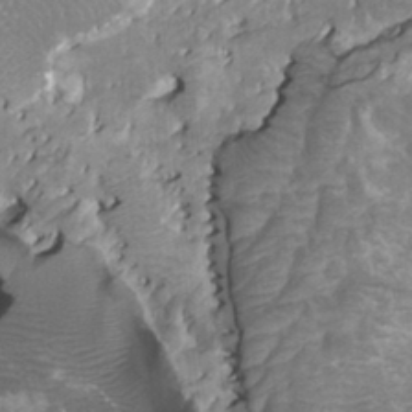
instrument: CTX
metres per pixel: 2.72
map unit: HNhu
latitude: 3.4237
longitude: 5.7855
